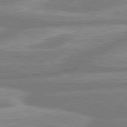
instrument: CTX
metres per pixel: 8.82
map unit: lApd
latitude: 80.5546
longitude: -167.3103
